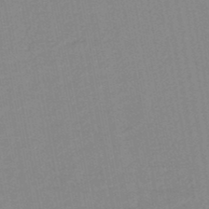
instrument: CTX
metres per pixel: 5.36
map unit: lHb
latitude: -46.3684
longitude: 72.9164
